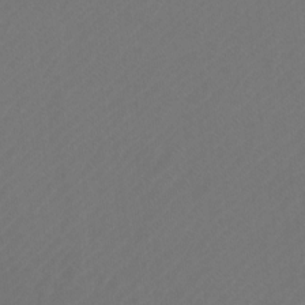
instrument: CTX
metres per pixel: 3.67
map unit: Htu
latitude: -11.4643
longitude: -71.2537
